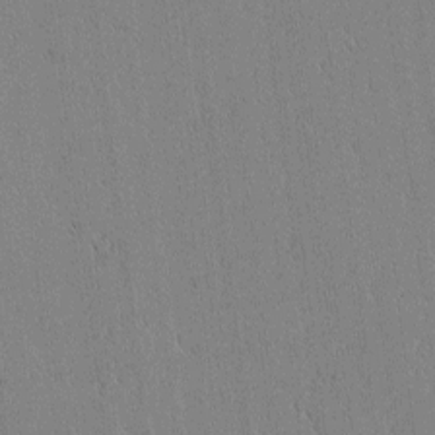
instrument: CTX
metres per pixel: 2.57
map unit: lAvf
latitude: 1.3292
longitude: -107.0081
